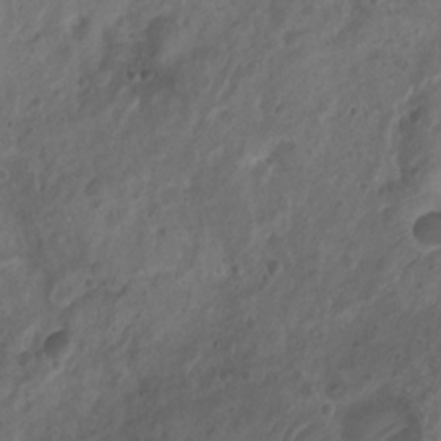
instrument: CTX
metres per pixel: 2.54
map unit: Nhu
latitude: 7.0836
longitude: -22.3656
